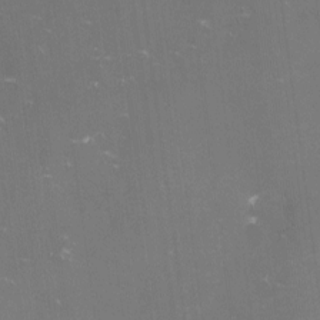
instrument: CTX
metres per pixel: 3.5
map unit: lHvf
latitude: -14.2551
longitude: -100.6868
